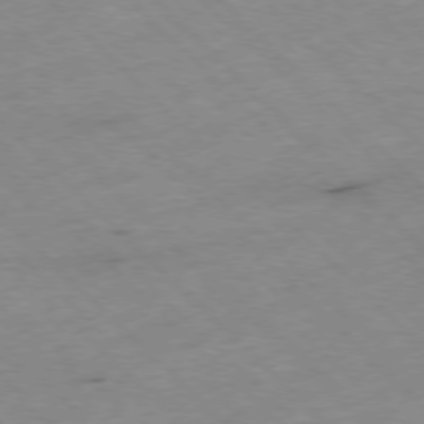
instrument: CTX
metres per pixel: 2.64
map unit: Ap
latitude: -77.8233
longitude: -61.4048
